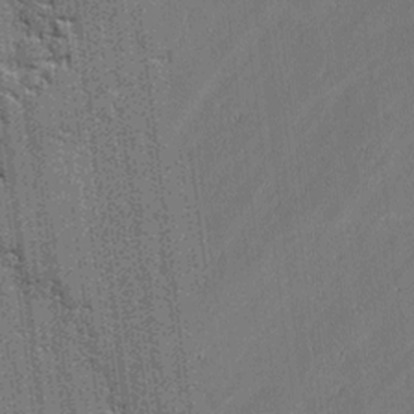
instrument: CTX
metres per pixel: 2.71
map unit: lAvf
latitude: -0.3873
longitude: -107.5938
